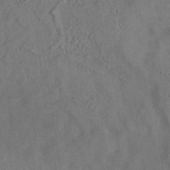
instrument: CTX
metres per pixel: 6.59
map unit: eAb
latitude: 35.3103
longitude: 111.5210
